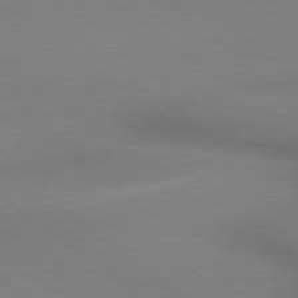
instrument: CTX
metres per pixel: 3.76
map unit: lApd
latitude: 79.3482
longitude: 179.4643
